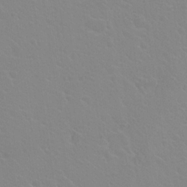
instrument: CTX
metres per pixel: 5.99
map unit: Hto
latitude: 20.6869
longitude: -33.7828
